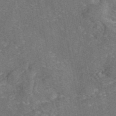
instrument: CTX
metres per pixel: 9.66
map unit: eAb
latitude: 46.1011
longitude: 107.0487
